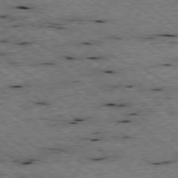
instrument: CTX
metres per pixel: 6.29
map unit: Ap
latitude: -78.8219
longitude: -50.8569
